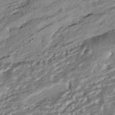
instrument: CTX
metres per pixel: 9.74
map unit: ANa
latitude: -42.4062
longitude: 107.6533
